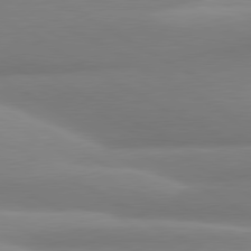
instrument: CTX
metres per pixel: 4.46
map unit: lApd
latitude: 80.4979
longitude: -175.8206
